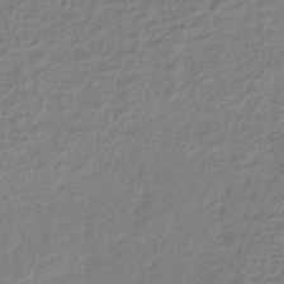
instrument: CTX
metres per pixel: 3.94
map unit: lHb
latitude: -42.3306
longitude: 68.5762
